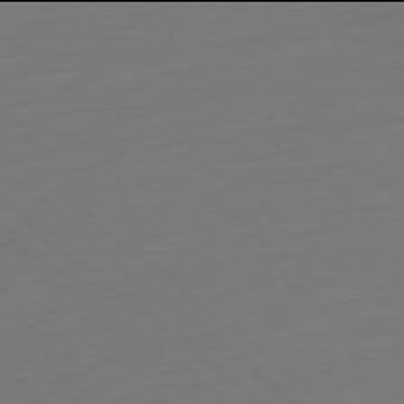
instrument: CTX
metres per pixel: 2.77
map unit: Ap
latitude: -78.0094
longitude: -76.8947
